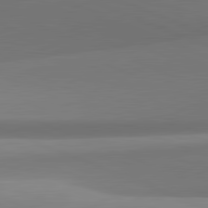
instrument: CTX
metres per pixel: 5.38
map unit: lApd
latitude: 81.9339
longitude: 142.3684
